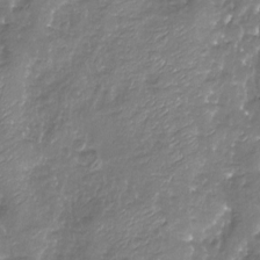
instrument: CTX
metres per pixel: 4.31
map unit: Nhu
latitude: -19.1809
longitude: -58.1011
